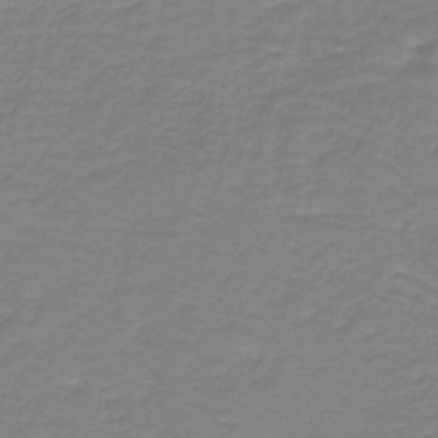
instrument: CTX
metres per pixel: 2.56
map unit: lHb
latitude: -42.0283
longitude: 56.3684
